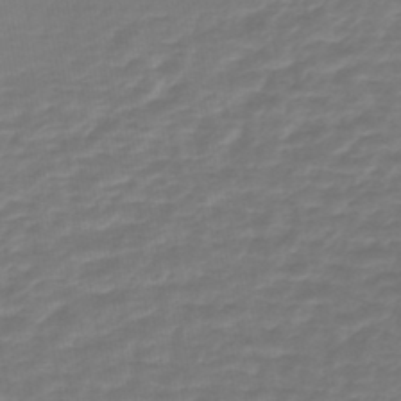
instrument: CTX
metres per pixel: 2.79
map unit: lHb
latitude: -43.1053
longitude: 63.4832
